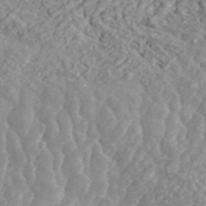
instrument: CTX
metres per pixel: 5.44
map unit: ANa
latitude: 45.1025
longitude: 23.5966
